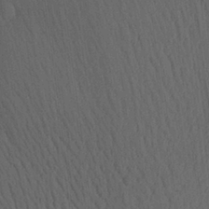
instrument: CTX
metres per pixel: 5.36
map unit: Aa
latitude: 25.8772
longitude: -141.7449
